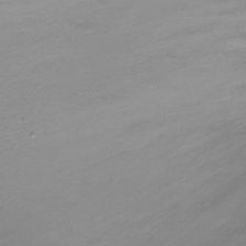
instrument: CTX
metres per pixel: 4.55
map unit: Ht
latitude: -15.0298
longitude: -44.9325
